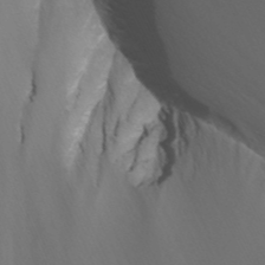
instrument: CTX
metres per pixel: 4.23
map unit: Nhu
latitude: -7.5399
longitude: -76.7057
